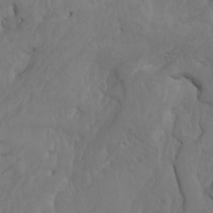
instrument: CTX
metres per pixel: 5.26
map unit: Nhu
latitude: -8.3684
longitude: -66.0822
